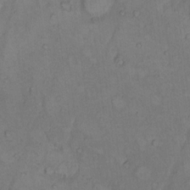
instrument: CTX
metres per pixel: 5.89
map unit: Hto
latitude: 7.8016
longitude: -59.9339
